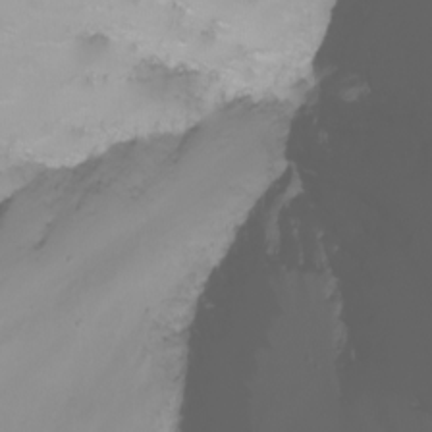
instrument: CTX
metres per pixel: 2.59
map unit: Nhu
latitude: -6.9163
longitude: -83.7449
